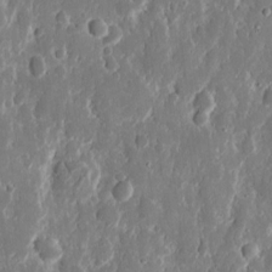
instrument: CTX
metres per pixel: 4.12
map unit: eHh
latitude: 12.2712
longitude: -72.2334
